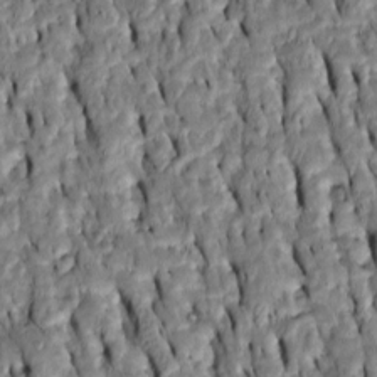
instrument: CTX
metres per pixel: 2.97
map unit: Htu
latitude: -7.2754
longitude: 144.6141
